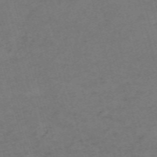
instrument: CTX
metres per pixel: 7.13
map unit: Nve
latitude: -59.5021
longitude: 57.1998
